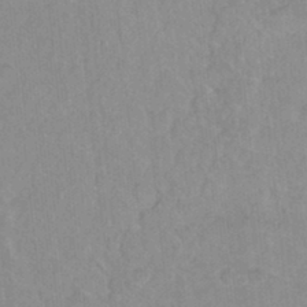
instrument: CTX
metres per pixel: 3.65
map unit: Hto
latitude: 16.4790
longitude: -34.8758
